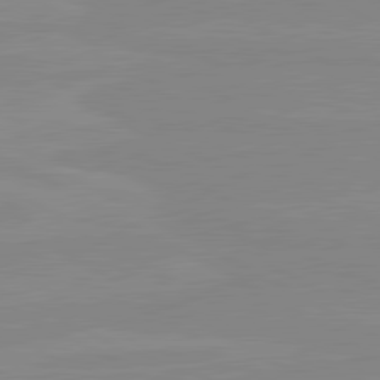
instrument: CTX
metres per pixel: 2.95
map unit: lApd
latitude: 80.7057
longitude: -176.6490
